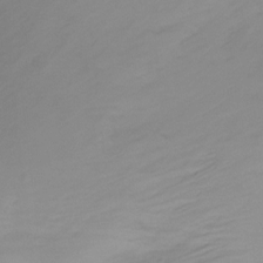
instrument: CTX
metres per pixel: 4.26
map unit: Nhu
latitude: -12.8975
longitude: -60.4412
